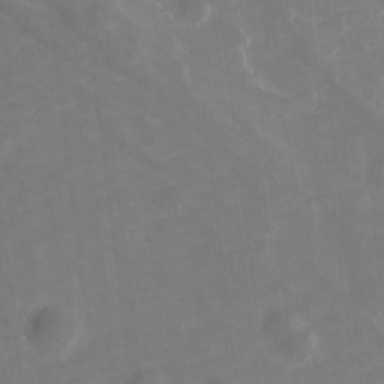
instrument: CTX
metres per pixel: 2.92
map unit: Ave
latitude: 10.9514
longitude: -104.6869
